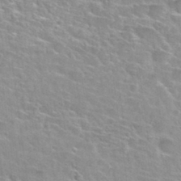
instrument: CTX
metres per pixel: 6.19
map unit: Nhu
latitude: 30.4790
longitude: -50.1577
